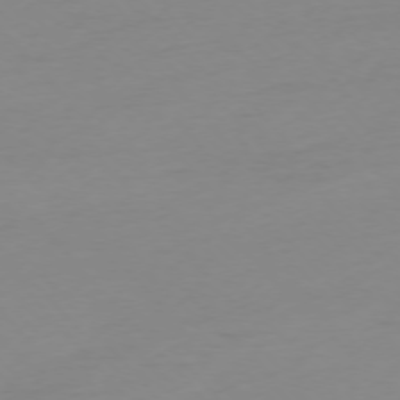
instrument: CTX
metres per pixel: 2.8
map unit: Ap
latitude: -76.0661
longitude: -71.1781
